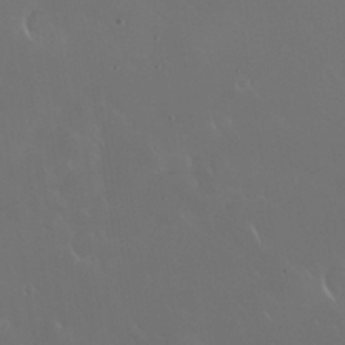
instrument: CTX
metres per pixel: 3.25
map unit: Nhu
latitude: 30.4223
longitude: -58.6113
